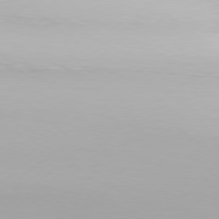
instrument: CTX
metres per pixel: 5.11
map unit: Hpe
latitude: 77.2159
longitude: -130.2145
